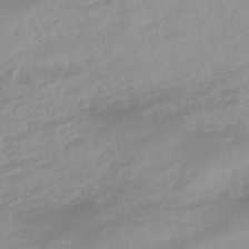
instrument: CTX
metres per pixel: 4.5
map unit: eHb
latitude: -44.1228
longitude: 84.8596
